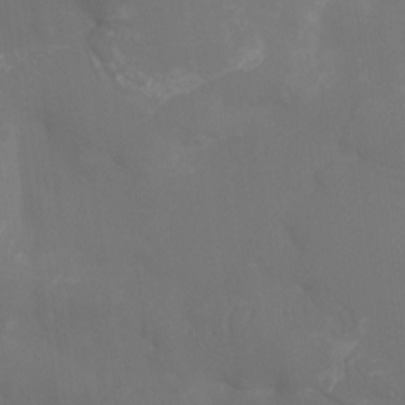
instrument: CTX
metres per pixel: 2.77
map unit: Htu
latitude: -13.0675
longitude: -47.9528
